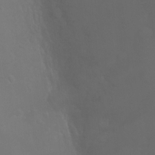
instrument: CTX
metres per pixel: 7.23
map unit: Ht
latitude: -3.8989
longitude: -19.0080
